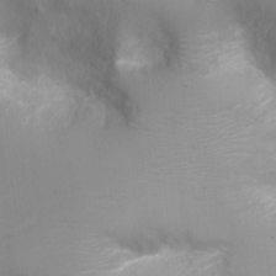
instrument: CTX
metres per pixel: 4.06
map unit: Ht
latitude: -3.1242
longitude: -33.6883
